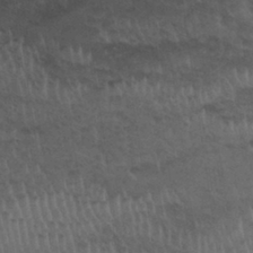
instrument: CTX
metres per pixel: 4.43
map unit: Nhu
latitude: 30.6302
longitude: -51.9150
